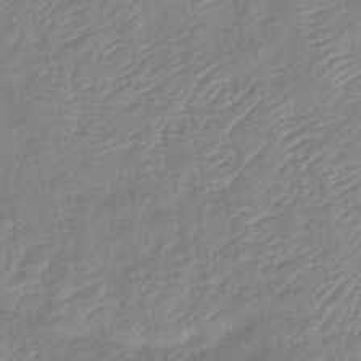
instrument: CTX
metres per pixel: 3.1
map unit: lHb
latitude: -40.6518
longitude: 77.1053
